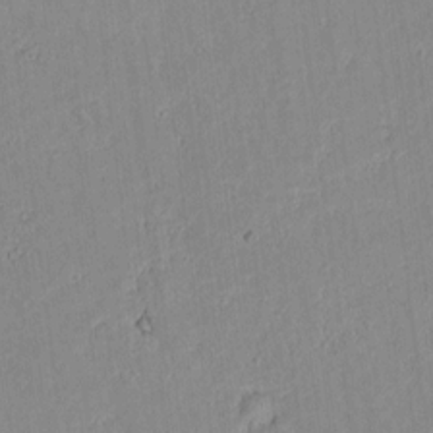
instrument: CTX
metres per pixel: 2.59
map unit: lAvf
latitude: 8.3278
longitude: 167.8611
